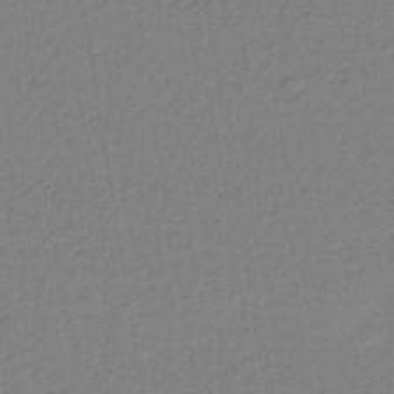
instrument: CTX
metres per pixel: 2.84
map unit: HNhu
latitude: -42.8030
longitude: 97.4644
